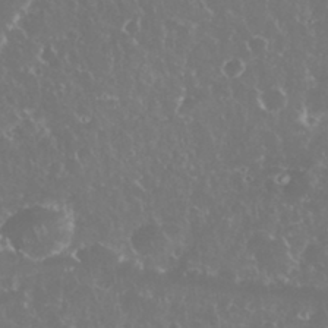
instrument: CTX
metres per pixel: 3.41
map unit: eHh
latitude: 34.7813
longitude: -63.5182
